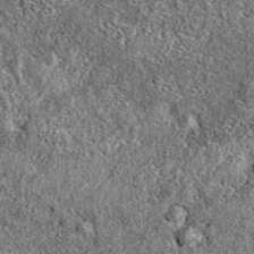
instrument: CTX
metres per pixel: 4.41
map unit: eAb
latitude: 36.6490
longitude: 106.4440
